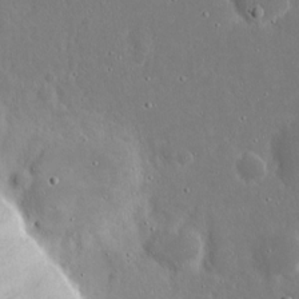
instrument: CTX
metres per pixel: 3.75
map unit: eHh
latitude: 19.8772
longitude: -72.3279
